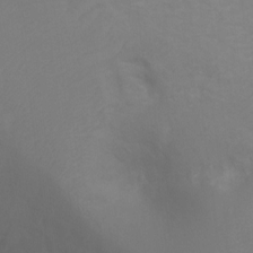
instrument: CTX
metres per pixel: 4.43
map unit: Ht
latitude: -7.9367
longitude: -34.9513
